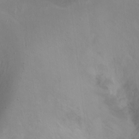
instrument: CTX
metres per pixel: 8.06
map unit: Ht
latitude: 0.5357
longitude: -44.7813
